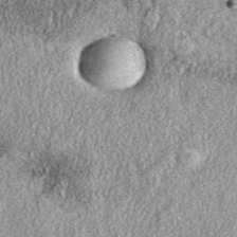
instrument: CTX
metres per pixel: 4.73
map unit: eAb
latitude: 38.8569
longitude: 108.0472
